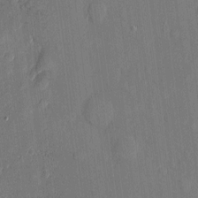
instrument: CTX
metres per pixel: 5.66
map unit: eHh
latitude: 5.1214
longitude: -73.0270
